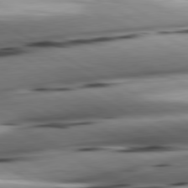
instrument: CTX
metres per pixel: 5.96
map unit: lApd
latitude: 80.7813
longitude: -162.2901
